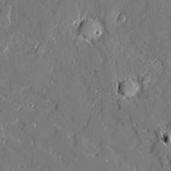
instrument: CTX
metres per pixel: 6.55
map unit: Ave
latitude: 20.1011
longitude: -127.9528
